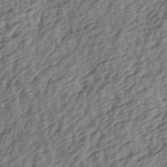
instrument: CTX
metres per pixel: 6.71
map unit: lAa
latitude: -4.1794
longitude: -122.9703
